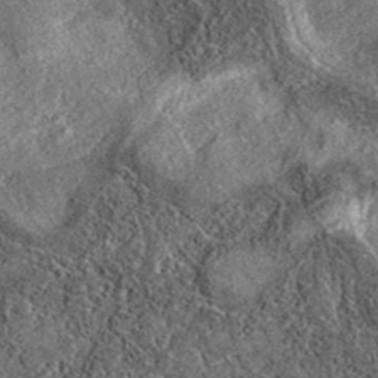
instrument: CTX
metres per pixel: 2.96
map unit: eAb
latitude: 37.3292
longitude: 108.0472
